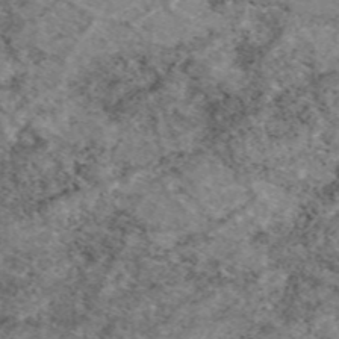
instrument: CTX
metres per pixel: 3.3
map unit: eAb
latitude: 49.3104
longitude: 110.0661
